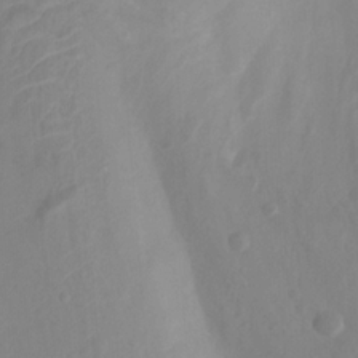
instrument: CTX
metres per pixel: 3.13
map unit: Nhu
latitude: -13.6344
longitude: -63.8962
